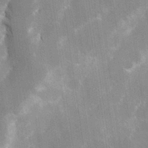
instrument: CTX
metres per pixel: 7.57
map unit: Hve
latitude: 30.9892
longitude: 149.5588
